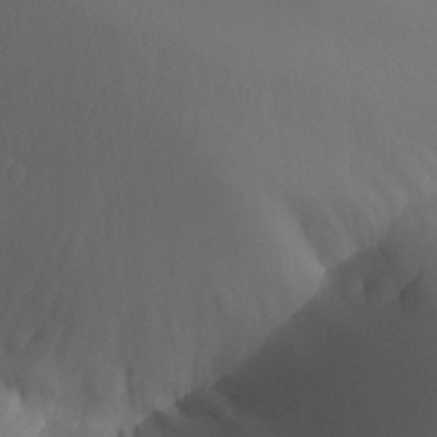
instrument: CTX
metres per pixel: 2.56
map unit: Aa
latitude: 26.1011
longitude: -128.4412
